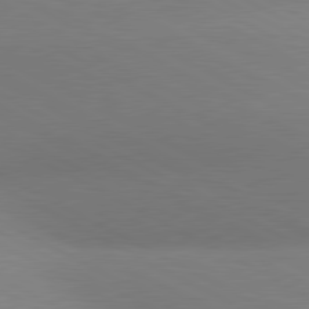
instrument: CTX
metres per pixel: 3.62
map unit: lApd
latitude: 80.6301
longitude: 127.1620
